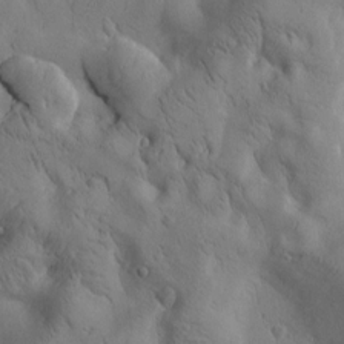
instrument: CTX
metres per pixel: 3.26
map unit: Htu
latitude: 2.5923
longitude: 178.3117
